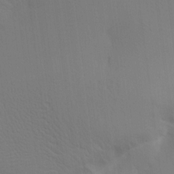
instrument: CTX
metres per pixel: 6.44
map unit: Aa
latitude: 15.2159
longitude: -147.5183
